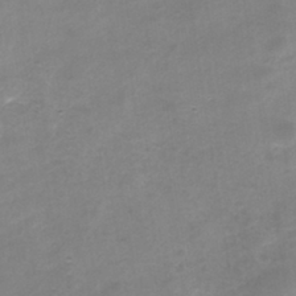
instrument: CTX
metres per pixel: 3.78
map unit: Nhe
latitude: -32.5007
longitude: -88.1767
